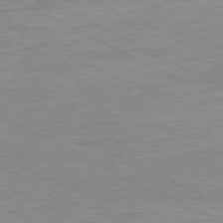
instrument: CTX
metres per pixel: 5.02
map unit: Ap
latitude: -80.9542
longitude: -76.1955
